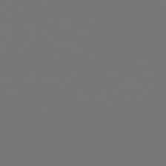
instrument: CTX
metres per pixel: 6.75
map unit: Hpe
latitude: 76.2711
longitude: -134.6490
